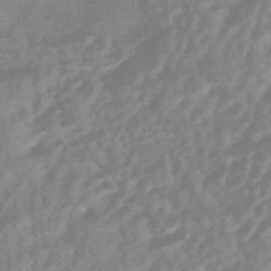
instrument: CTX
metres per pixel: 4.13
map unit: HNhu
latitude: -45.0486
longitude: 91.7478
